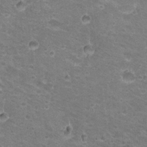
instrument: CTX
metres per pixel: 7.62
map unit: Hto
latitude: 21.6127
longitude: -33.0458
